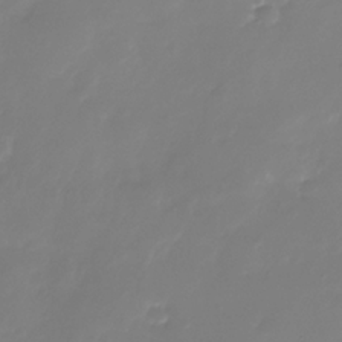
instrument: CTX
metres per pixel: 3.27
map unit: Nhe
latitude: -37.2187
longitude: -113.4804
